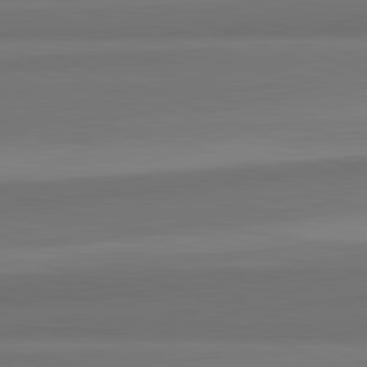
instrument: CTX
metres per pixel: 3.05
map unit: lApd
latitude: 82.2333
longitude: 177.6155
